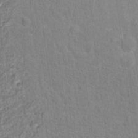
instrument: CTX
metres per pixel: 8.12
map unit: Hto
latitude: 13.4238
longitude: -38.1578
